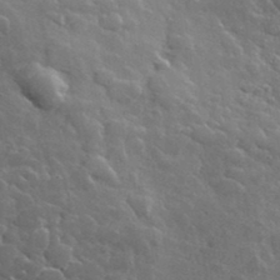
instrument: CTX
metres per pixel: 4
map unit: lHvf
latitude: 36.8758
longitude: -90.0633
